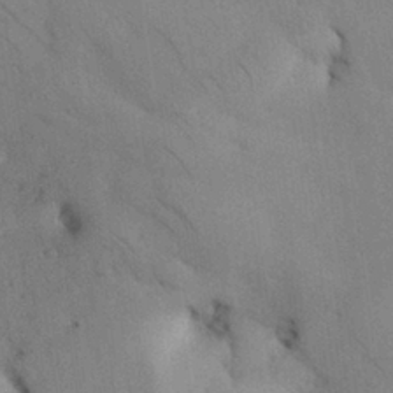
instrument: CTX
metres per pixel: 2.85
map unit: Nhu
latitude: 27.0081
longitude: -71.4426
